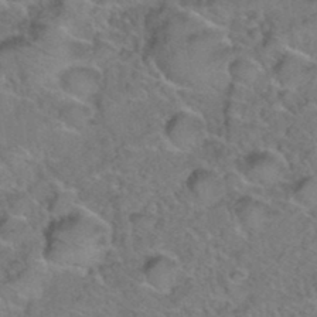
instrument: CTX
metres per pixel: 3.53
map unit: Hto
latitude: 35.9339
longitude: -48.6302
